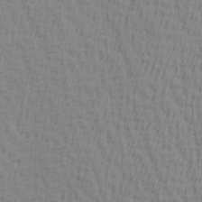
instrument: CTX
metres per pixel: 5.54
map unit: Hve
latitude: 1.9339
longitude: -124.9891
